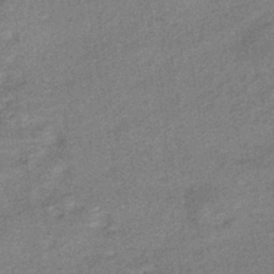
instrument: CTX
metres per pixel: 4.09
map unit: HNhu
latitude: -41.8233
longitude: 90.5952
